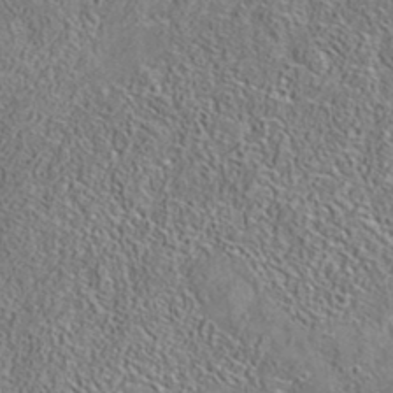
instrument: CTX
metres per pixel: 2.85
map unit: eAb
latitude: 35.6694
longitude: 107.2187
